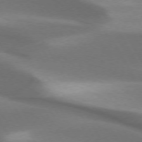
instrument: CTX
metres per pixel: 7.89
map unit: lApd
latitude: 73.2537
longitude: -52.6113
